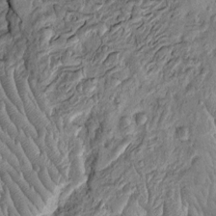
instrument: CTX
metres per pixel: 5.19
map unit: Htu
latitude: -3.6910
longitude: 156.6329
